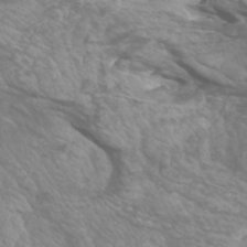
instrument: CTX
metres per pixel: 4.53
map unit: Htu
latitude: -5.4832
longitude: -75.7261
